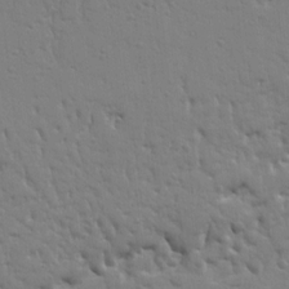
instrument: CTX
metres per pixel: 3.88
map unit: Ht
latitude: 9.9717
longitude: -77.4237
